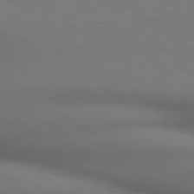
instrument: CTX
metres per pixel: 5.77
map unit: lApd
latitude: 78.9325
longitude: 175.8611
